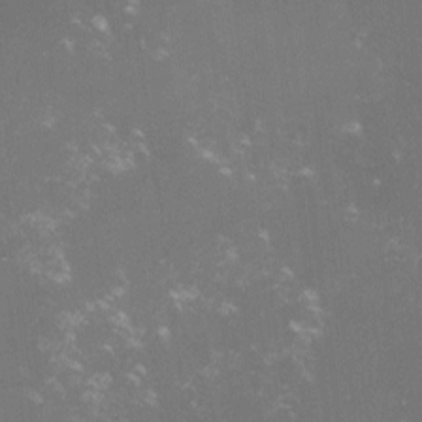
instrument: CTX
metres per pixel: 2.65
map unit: lHvf
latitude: -14.3118
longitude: -102.7624
